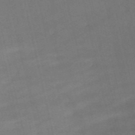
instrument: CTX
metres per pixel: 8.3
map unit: HNb
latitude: -53.9367
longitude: -47.8395
